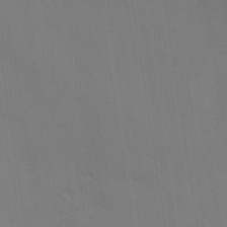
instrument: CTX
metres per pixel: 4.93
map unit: Ave
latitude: -0.6897
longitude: -112.3278
